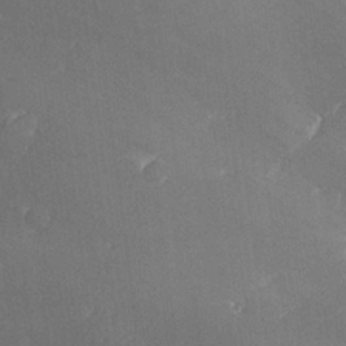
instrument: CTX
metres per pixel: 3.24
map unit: lHvf
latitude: 25.6693
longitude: 141.0675
